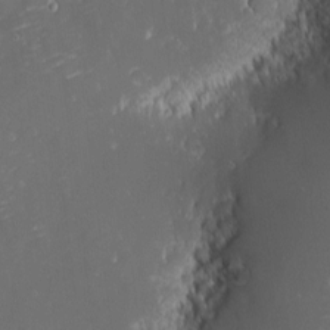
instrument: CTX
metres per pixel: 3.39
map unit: eHh
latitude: -1.8990
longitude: -81.0647
